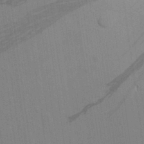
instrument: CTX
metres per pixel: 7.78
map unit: Aa
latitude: 19.7827
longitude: -143.1403
